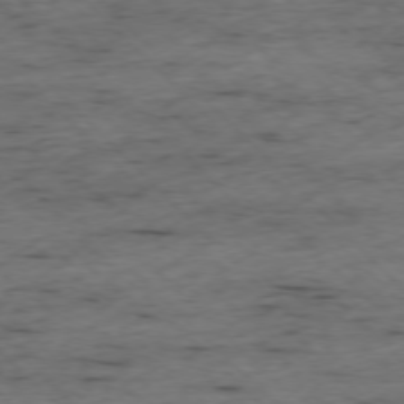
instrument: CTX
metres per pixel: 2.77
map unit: Ap
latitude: -76.6707
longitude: -90.7246
